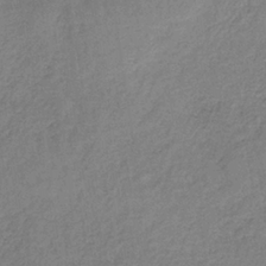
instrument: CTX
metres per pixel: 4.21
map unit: HNb
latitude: -34.9731
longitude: 59.1809
